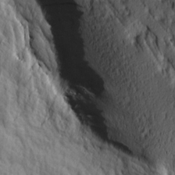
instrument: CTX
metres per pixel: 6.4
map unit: Ave
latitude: 13.9717
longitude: -132.8002
